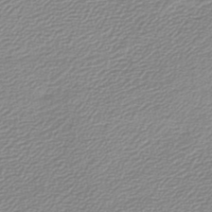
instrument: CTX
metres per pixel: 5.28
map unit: lHb
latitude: -46.7463
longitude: 60.2173
